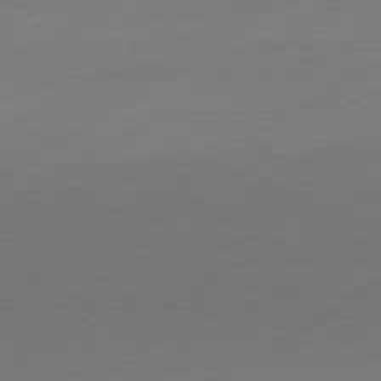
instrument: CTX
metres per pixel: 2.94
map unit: Hpe
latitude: -81.0298
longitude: 14.5574
